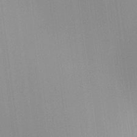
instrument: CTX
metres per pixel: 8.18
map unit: Aa
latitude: 24.1199
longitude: -136.1200
